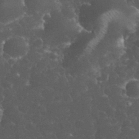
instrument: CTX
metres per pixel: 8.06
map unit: eHh
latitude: 33.5938
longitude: -64.0633
